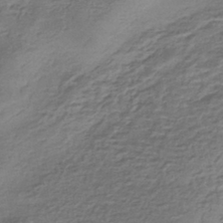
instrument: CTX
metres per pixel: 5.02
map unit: HNhu
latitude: -43.0108
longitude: 103.3699
